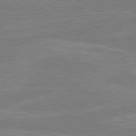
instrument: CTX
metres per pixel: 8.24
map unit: lApd
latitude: 80.4412
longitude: -175.1403
